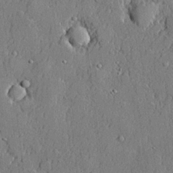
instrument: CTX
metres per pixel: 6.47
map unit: lHvf
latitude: 21.3293
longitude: 144.0661
